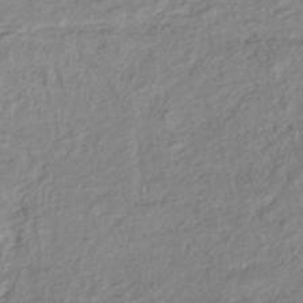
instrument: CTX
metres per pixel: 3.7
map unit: lHb
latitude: -40.1983
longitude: 73.4832
